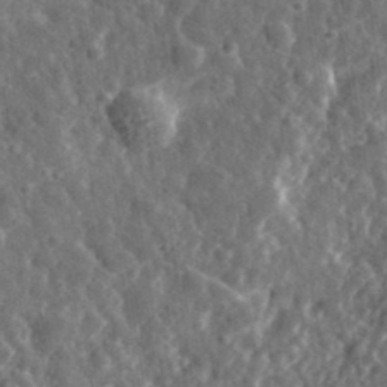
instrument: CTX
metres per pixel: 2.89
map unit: eHh
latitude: 35.3103
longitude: -79.8961
